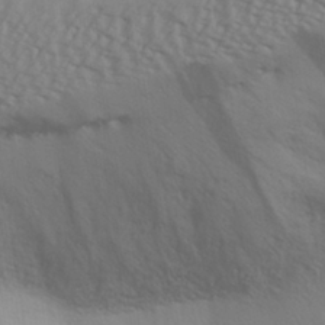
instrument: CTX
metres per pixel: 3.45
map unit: Aa
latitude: 31.1215
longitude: -140.3467
